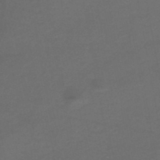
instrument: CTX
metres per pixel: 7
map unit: HNhu
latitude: -48.7463
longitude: 100.1794
